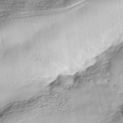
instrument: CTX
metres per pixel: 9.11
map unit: Nhe
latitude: -38.2362
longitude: -148.1389
